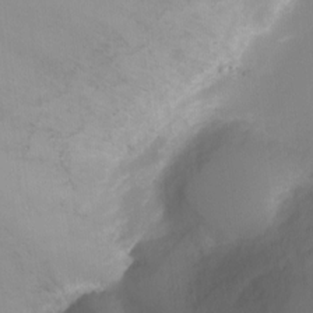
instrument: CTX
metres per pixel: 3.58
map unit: Ht
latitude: -2.9163
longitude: -27.8961
